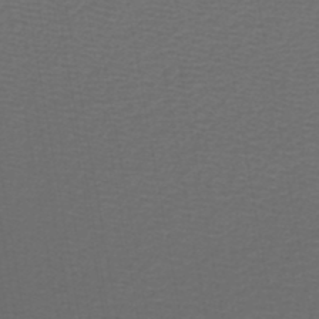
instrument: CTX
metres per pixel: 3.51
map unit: lHb
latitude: -45.9367
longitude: 71.6911
